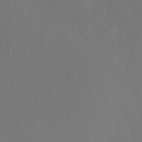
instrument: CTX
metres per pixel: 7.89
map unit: HNhu
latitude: 8.1389
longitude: -0.8380
